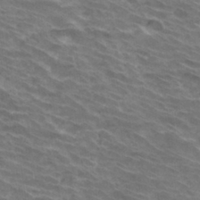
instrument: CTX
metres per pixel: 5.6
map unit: Hto
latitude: 32.8380
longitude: -42.9703
